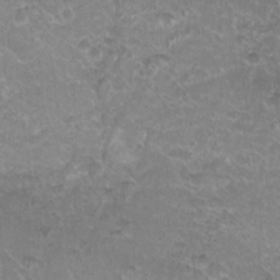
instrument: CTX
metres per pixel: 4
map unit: Nhu
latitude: 7.9150
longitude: -19.6316
